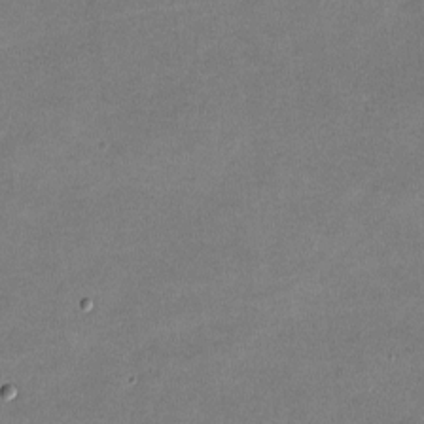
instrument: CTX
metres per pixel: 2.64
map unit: lHvf
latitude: -11.4643
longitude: -102.8380
